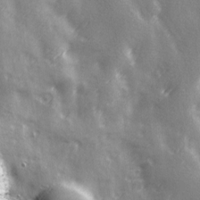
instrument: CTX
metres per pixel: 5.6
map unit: Ave
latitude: 13.0837
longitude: -104.8380
